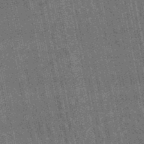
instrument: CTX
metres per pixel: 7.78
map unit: lHb
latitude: -47.9556
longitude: 73.7477
